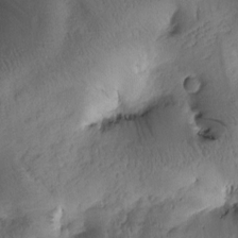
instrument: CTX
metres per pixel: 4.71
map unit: Htu
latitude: 0.0633
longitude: 174.7841
